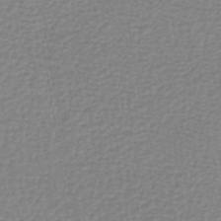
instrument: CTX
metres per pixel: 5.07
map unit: lHb
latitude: -42.1605
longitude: 70.9920
